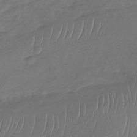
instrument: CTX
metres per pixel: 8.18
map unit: Nhu
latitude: -30.2739
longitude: -59.2537
